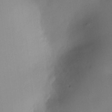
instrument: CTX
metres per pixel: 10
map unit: HNhu
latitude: 10.8947
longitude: 9.6344
